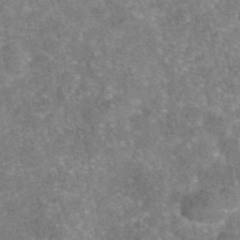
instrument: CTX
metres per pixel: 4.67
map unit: eAb
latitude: 46.0822
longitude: 104.8975
